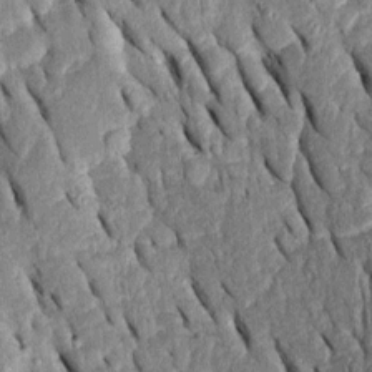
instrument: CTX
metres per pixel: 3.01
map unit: Htu
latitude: -0.6708
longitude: 150.2172
